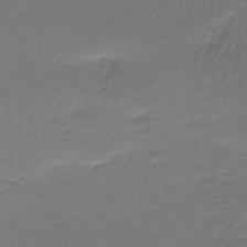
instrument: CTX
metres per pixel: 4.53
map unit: lHb
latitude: -42.8785
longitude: 57.9367
